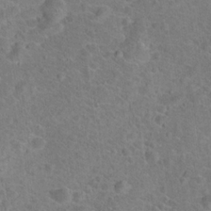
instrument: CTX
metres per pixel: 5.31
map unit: Hto
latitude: 18.0633
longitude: -43.4993
